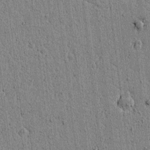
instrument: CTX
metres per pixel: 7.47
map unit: lAvf
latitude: 5.5371
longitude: 165.1431
